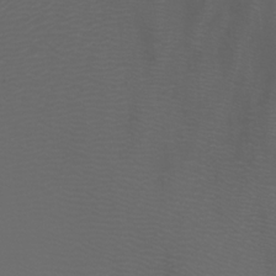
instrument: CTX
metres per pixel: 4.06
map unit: Nhu
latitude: -6.4818
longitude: -91.4049
